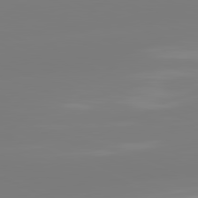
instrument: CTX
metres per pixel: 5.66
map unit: lApd
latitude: 81.4804
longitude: -159.2159
